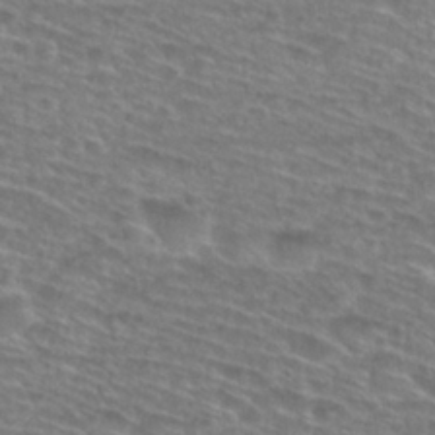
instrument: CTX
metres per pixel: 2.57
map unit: Hto
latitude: 28.7246
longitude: -47.5938
